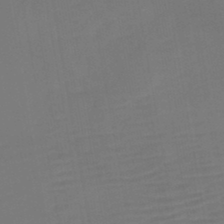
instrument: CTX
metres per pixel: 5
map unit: HNb
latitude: -46.5007
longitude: -47.9717
